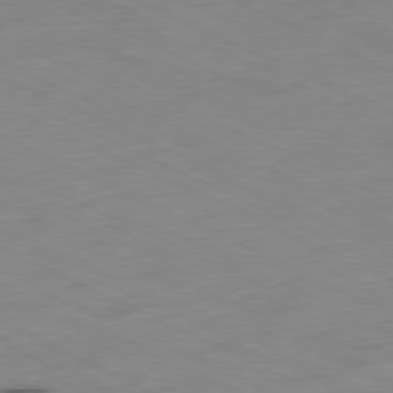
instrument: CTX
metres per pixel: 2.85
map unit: Ap
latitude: -80.1228
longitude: -67.5749
